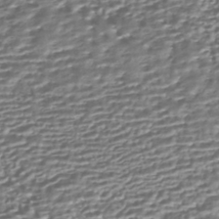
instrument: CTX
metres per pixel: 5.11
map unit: HNhu
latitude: -43.6343
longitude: 98.5385
